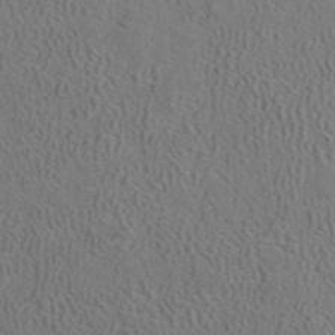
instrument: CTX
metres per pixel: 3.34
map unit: ANa
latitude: 40.4223
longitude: 29.3510
